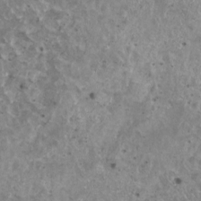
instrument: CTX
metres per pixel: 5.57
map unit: HNhu
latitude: 2.7057
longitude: 5.4832
